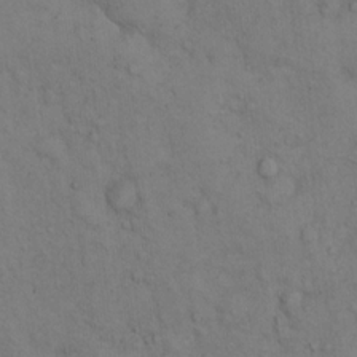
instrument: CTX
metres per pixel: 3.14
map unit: Hto
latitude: 13.2159
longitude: -59.6127
